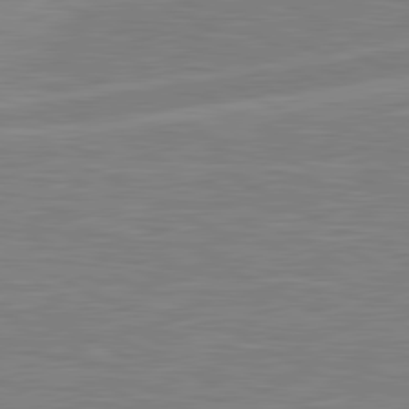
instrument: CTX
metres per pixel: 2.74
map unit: lApd
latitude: 81.0836
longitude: -168.9325
